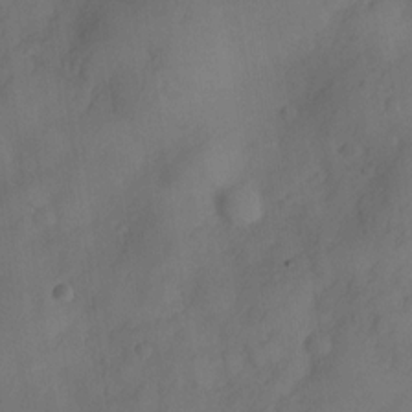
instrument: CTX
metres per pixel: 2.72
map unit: Nve
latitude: -26.5195
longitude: -148.5546
